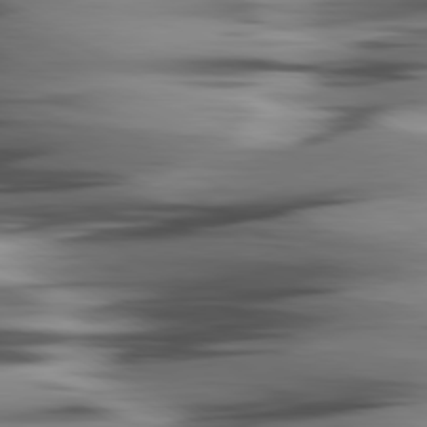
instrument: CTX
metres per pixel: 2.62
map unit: lApd
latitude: 80.4790
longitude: -122.7624
